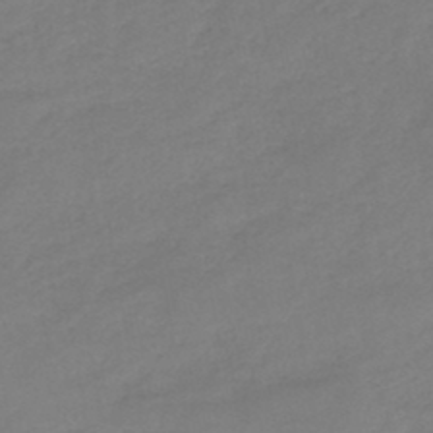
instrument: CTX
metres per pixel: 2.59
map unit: HNb
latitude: -45.4454
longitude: -35.7827
